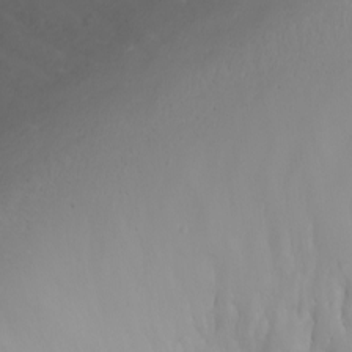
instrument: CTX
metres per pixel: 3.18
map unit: Nhu
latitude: -8.8786
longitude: -81.5182
